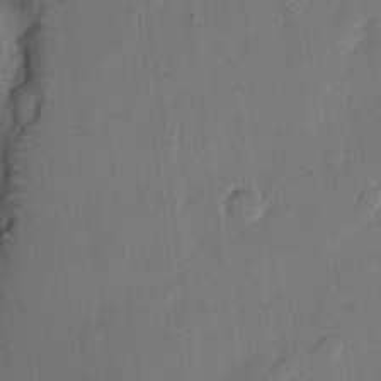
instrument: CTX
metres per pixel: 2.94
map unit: eHh
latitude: 11.6694
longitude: -69.1214
